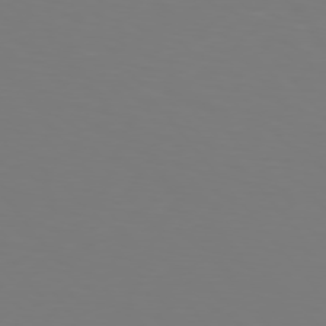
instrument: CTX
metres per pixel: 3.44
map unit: Hpe
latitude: 76.0444
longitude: -132.3278
